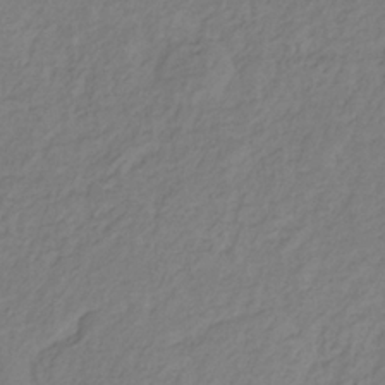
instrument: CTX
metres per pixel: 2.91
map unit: eHb
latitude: -30.0661
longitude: 63.8989
